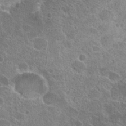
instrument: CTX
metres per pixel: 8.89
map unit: Hto
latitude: 24.9513
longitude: -39.3104
